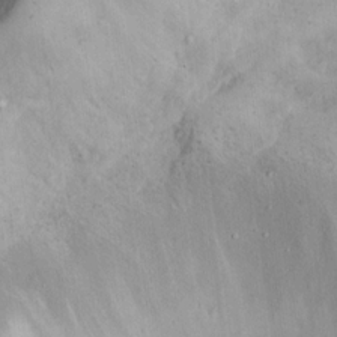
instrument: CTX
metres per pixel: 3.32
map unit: eHh
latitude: 14.6113
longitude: -64.0255
